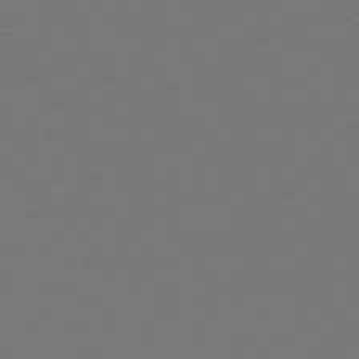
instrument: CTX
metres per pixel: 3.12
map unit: Hpe
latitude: 77.5182
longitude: -171.9906
